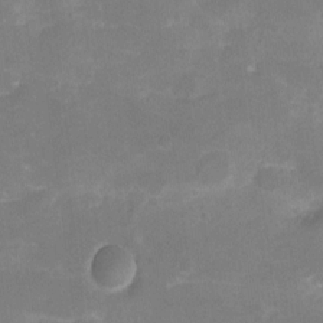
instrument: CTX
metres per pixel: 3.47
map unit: Hto
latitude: 3.2537
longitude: -33.1592
